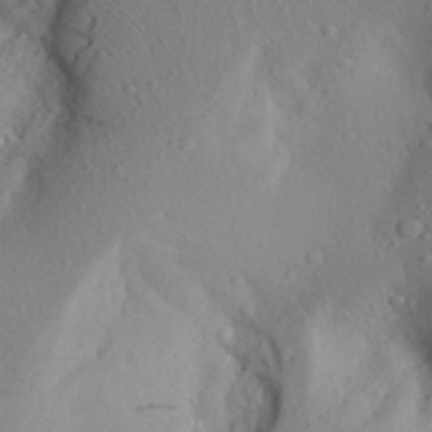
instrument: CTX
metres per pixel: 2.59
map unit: Aa
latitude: 25.4048
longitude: -147.6694
